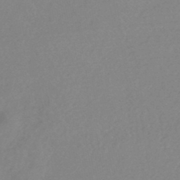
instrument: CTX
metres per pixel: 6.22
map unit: HNhu
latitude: -44.6896
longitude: 91.5966
